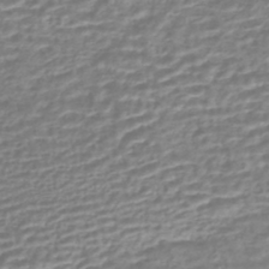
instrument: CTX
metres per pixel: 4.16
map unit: HNhu
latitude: -44.3495
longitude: 99.6722
